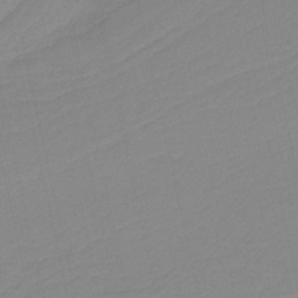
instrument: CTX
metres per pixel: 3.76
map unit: HNb
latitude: -36.7274
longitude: 56.3117
